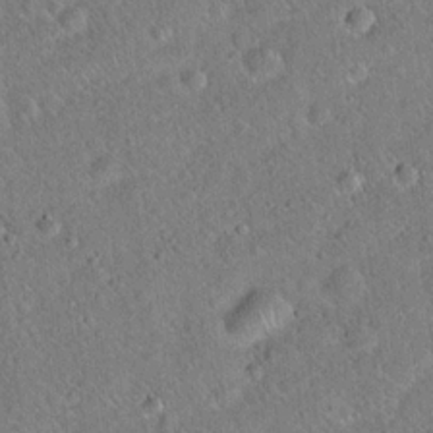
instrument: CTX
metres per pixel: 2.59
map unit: Hto
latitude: 18.8002
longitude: -52.7813
